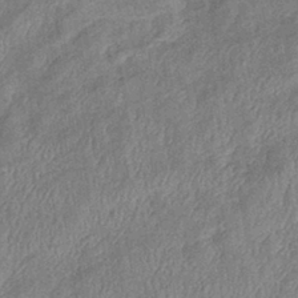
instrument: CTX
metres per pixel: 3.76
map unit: eHb
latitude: -38.9353
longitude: 77.6722
